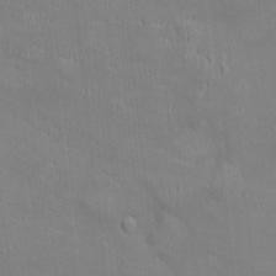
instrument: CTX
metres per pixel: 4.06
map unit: Ht
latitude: -4.5951
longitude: -14.4790
